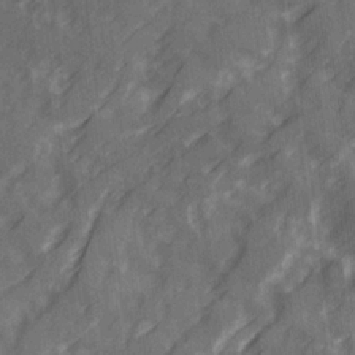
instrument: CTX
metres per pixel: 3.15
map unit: Ave
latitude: 20.1767
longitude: -131.7072
